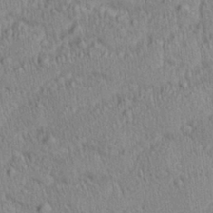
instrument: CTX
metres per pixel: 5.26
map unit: Aa
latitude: 28.1578
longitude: -137.1026
